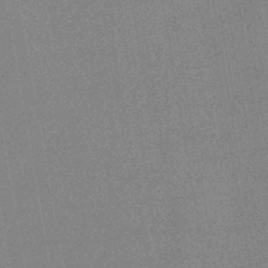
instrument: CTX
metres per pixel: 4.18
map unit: HNhu
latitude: -43.0675
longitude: 99.0675
